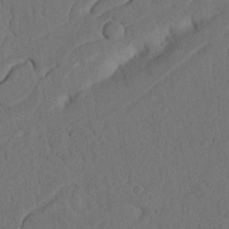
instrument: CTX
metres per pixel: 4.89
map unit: Nhu
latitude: 21.7261
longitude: -74.3845
